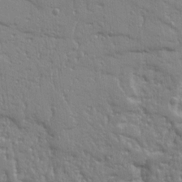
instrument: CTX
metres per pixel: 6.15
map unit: Ht
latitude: 9.7639
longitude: -77.2726
